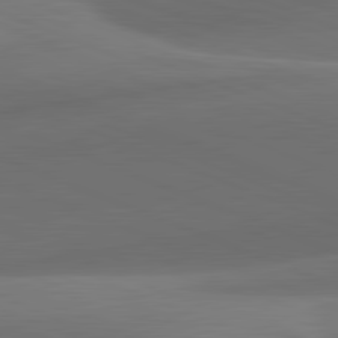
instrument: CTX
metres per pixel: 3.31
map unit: lApd
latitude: 81.9339
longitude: 132.1228
